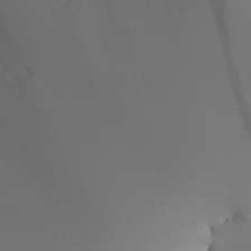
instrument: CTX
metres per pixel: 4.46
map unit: Aa
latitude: 24.3845
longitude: -127.1970
